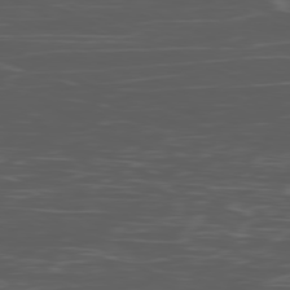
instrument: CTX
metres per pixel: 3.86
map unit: Ap
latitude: -80.0661
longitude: -72.7813
